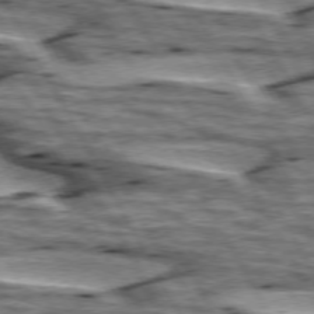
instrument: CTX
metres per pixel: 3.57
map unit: lApd
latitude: 74.4601
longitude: -55.7261
